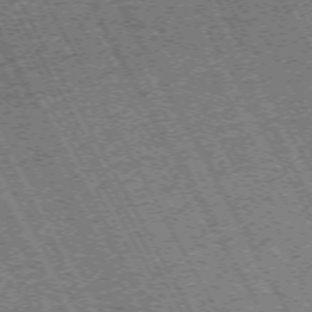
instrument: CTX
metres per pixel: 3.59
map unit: Hpe
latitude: -71.6911
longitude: 11.2754
